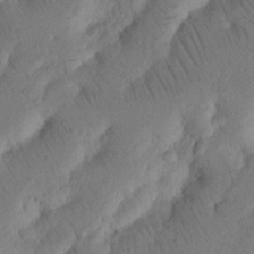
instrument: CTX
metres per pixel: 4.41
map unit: Nhu
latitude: 16.3656
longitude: -75.4049
